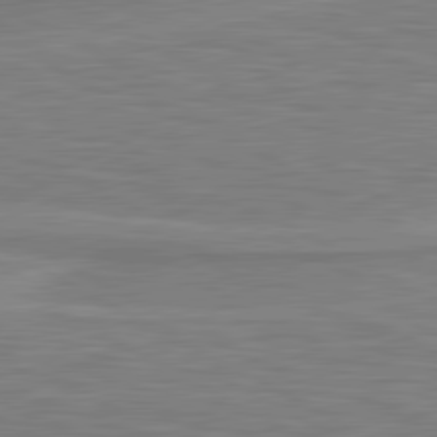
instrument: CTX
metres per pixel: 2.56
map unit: lApd
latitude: 80.9514
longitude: 173.2754
